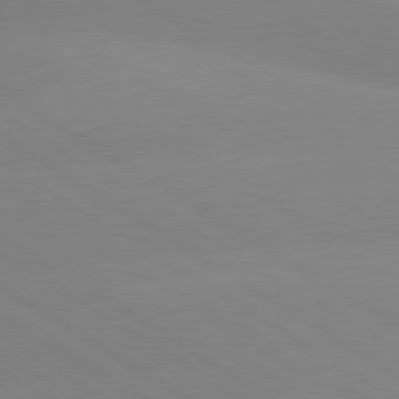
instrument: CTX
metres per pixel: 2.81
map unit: lApd
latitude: 80.1578
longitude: -152.1011
